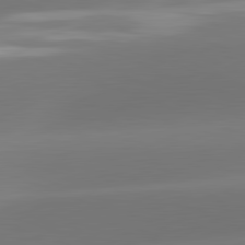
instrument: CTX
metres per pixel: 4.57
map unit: lApd
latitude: 81.7450
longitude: -162.8191
